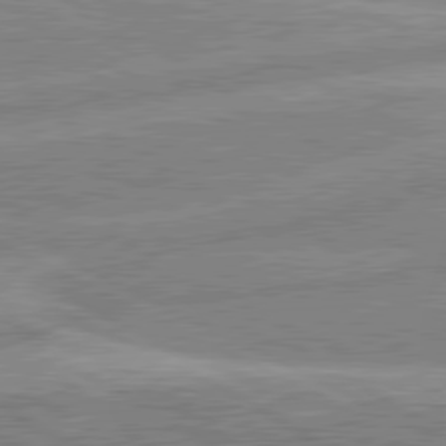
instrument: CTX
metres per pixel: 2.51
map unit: lApd
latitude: 80.5924
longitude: -170.0255
